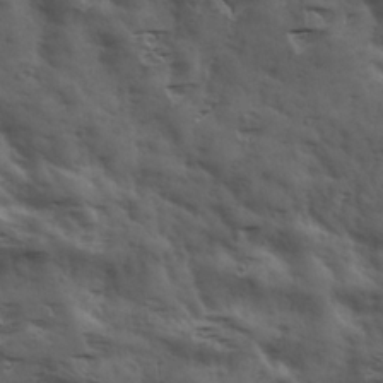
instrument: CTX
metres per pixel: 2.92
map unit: Ave
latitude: 18.4979
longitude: -131.9906
